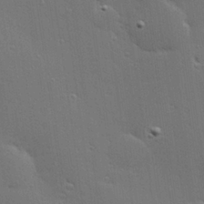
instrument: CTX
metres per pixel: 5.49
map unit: Hve
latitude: 27.6505
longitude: -94.0822
